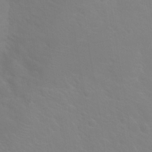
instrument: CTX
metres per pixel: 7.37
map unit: Hto
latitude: 20.5168
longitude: -33.8961
